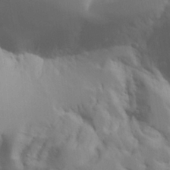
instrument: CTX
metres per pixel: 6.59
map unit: Aa
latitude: 21.2915
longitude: -124.3278
